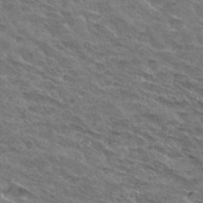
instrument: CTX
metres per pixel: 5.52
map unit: Hto
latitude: 32.1389
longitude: -45.1592
